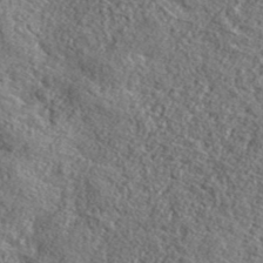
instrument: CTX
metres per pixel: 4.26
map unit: lHvf
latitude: 40.8380
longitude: -90.0633
